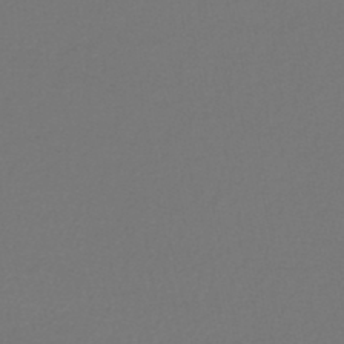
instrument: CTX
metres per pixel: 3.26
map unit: lHb
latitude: -43.3509
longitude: 71.7856
